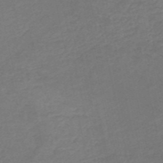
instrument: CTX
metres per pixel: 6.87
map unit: HNb
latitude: -52.8974
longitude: -51.1592
